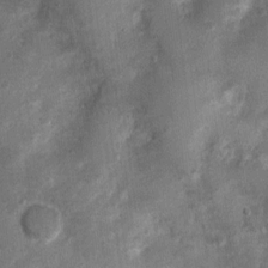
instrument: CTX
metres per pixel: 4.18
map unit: Nhu
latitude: 3.3292
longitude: -16.2522
